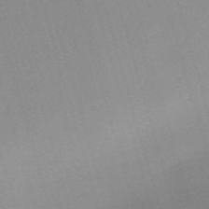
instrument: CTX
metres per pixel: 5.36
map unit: eHh
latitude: -61.3510
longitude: 49.8989
